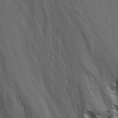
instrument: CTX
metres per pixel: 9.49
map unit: Ave
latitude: 23.1781
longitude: -131.7639
